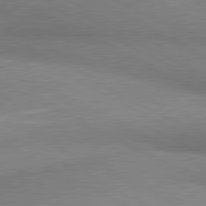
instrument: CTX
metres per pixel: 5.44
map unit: lApd
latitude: 80.7246
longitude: 165.0865
